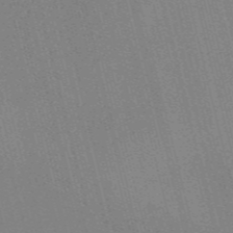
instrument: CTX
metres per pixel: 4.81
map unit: Nve
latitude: -57.8800
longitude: 62.1228
